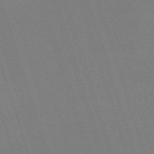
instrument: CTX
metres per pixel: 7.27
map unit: eHh
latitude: -64.0661
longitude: 51.0297
